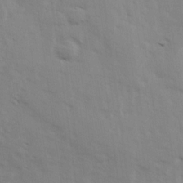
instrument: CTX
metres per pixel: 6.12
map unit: Ave
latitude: 13.6694
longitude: -102.9702
